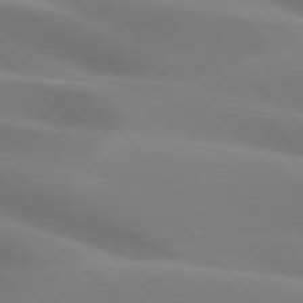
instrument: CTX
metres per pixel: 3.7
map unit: lApd
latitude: 75.5371
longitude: -61.4993
